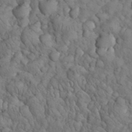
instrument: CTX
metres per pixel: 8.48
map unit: eHh
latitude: 32.7813
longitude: -66.6679
